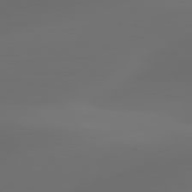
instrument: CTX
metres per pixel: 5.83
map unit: lApd
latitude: 80.5924
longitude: -85.4238
